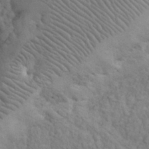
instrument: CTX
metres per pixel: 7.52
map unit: eHh
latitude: 32.1767
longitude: -67.4426
